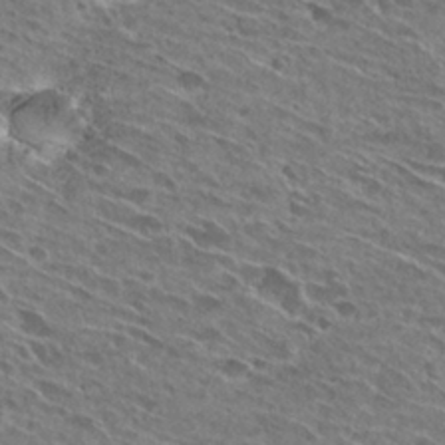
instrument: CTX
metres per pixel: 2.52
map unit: Hto
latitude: 27.3293
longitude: -44.0255
